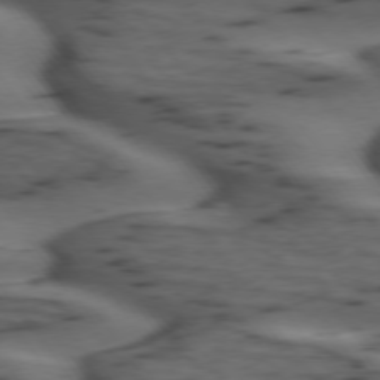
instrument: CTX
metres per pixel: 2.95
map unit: lApd
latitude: 74.9514
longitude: -70.8191
